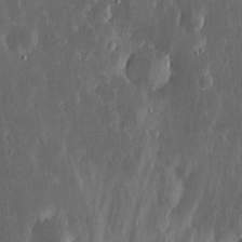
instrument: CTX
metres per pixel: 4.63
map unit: lHvf
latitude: 18.6490
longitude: -116.5168
